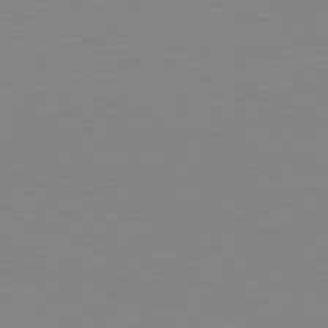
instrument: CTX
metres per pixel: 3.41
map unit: Hpe
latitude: -82.6140
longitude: 7.3131
